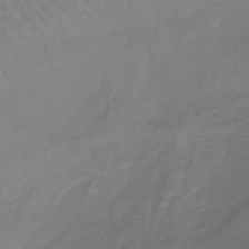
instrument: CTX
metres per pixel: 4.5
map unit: lHb
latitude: -39.7289
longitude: 69.9745
